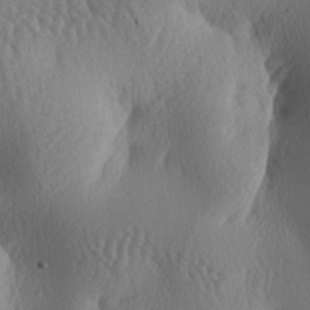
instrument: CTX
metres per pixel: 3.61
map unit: lAa
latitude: -7.3509
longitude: -128.8191
